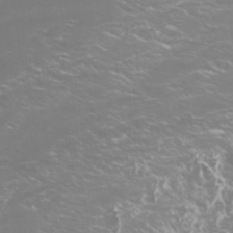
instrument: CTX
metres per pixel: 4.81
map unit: Htu
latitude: -5.7666
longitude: -72.8758
